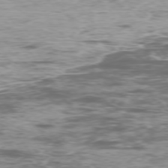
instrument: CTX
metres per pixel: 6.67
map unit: Ap
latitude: -76.6707
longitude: -68.9136
